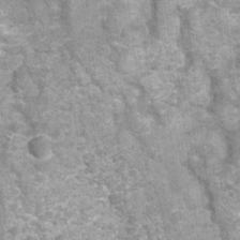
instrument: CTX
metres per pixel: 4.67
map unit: Nhu
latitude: 1.3292
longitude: -17.5560
